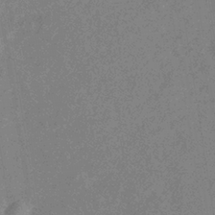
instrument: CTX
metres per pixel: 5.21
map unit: eHb
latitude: -38.0283
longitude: 76.8408
